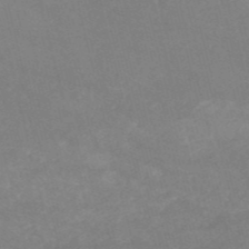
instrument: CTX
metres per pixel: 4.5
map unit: HNb
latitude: -53.7099
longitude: -36.4223
